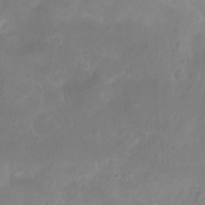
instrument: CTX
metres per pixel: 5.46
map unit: eHh
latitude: -5.4832
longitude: -77.5938
